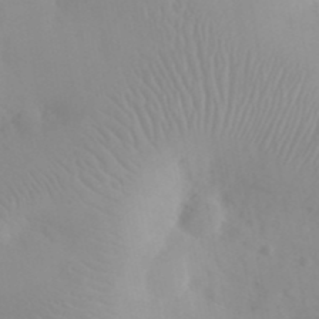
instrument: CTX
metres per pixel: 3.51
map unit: eHh
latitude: 24.6679
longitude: -66.4979
